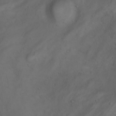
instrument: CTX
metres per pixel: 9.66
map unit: Aa
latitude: -3.5399
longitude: -72.2145
